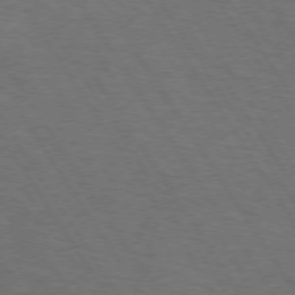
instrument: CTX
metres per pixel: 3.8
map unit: Hpe
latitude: 72.9703
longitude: -124.9513
